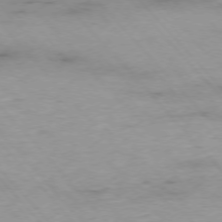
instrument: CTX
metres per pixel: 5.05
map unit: Ap
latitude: -76.5007
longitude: -90.3278
